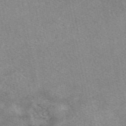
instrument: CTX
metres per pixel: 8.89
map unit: eAb
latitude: 48.7057
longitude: 121.2376
